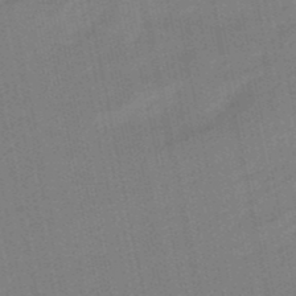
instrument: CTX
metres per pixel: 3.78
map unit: lHb
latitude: -49.5966
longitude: 80.4818
